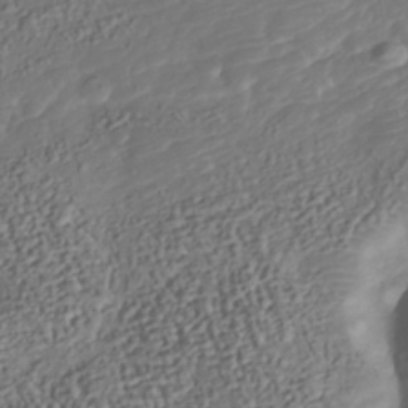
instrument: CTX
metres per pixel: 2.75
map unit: Nhu
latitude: -37.7477
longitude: -80.6490
